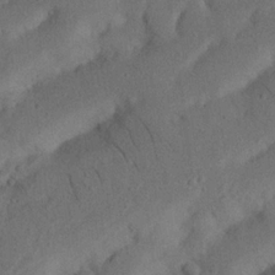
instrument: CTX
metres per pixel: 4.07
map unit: Nhu
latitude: 21.7828
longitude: -74.2145
